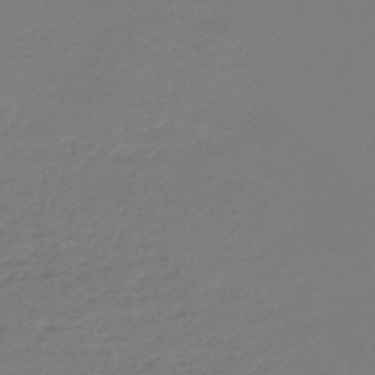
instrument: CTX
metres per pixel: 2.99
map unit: lHb
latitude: -45.6911
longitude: 59.2186
